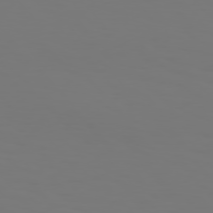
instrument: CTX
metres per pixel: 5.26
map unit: Hpe
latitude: 76.0633
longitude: -133.1025
